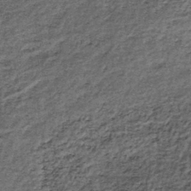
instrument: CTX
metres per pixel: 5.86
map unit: lHb
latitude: -39.0675
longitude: 66.3873
